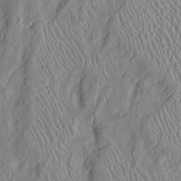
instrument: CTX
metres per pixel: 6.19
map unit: Htu
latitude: -6.4251
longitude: 153.1620
